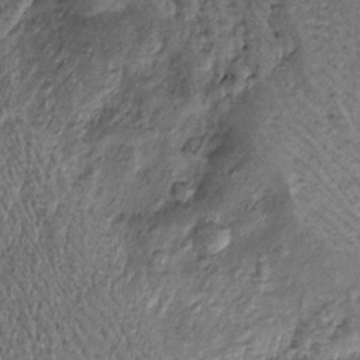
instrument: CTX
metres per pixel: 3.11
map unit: Htu
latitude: -6.5574
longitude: 159.8044
